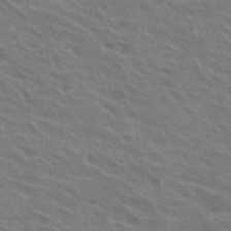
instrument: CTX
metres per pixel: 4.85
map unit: Hto
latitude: 24.4601
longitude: -38.4223
